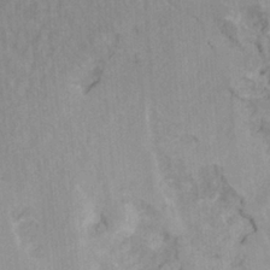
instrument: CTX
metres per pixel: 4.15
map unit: Hto
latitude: 7.1214
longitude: -34.3467
